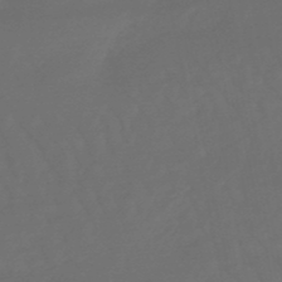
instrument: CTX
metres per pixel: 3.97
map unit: lHb
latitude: -47.9178
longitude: 81.9178
